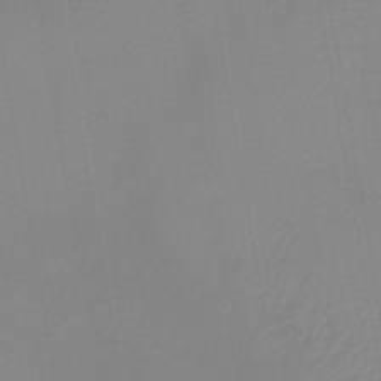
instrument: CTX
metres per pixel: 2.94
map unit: lHb
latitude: -41.9556
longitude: 73.7477
